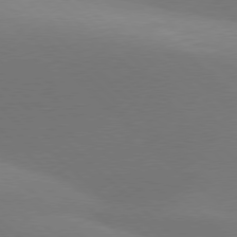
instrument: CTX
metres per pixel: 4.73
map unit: lApd
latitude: 77.5749
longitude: -51.5938
